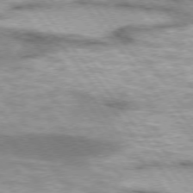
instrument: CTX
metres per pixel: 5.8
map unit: lApd
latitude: 74.8569
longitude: -48.9514
